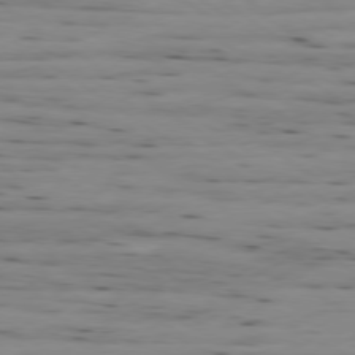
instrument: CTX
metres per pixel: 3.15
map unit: Ap
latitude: -79.4454
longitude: -101.2348
